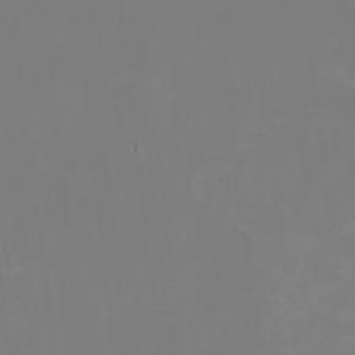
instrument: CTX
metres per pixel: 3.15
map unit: HNhu
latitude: -1.1054
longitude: -5.1592
